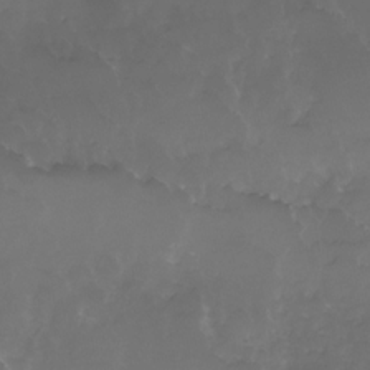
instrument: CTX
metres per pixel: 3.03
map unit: Nhe
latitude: -33.0487
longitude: -93.1025
